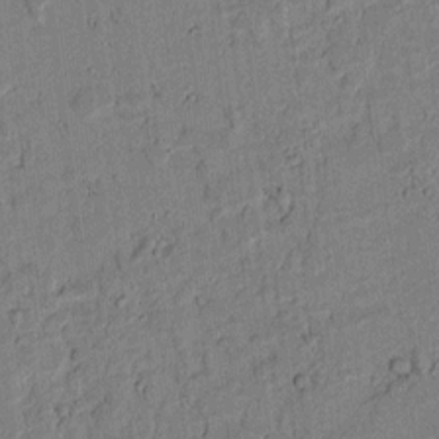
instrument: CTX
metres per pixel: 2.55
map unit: lAvf
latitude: 5.9528
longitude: 168.7841
